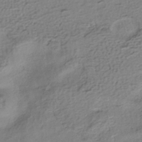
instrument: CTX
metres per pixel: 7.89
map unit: HNhu
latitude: -41.1620
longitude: 99.0108
